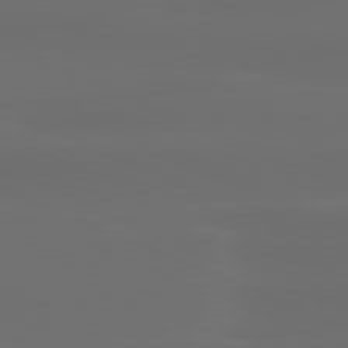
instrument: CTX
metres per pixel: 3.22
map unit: lApd
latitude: 80.4223
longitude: -118.6301
